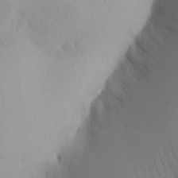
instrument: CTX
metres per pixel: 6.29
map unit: Aa
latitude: 26.9703
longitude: -147.9151
